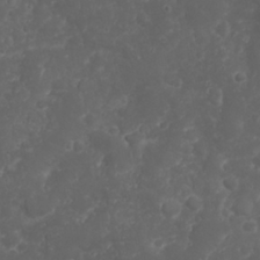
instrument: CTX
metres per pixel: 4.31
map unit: Nhu
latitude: 23.7827
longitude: -59.7261
